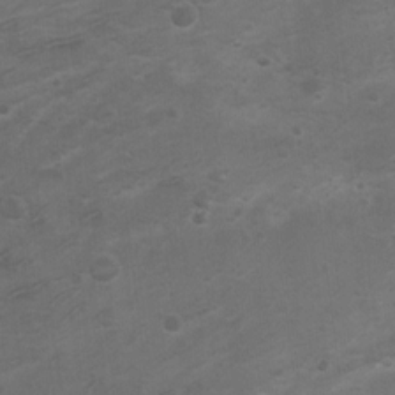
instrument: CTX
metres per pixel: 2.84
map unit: Ht
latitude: 4.9514
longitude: -29.3481
